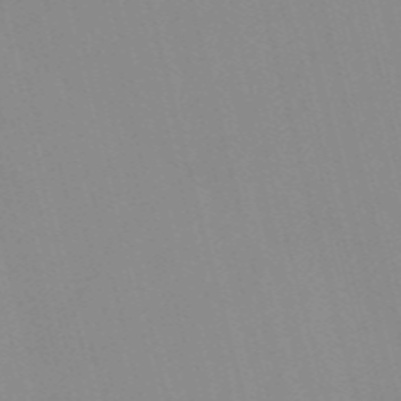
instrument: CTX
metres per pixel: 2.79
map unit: Nve
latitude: -57.5399
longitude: 61.6722
